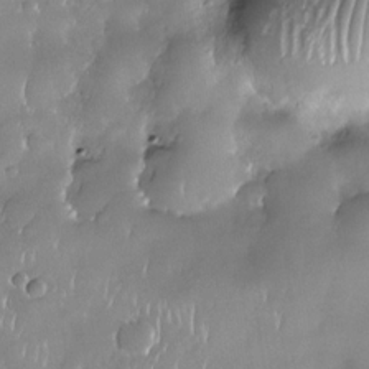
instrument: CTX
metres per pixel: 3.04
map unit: Nhe
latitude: -30.7841
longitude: -140.6112
